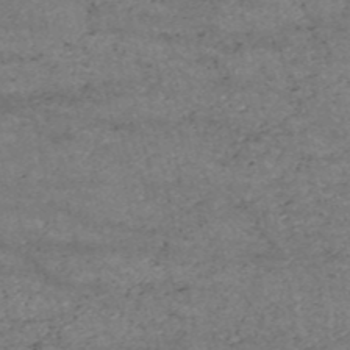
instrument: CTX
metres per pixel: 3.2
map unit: HNb
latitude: -53.3698
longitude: -38.7246
